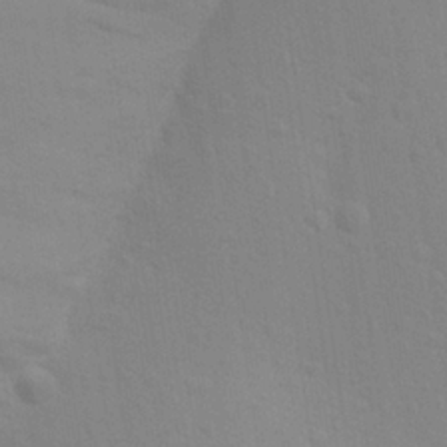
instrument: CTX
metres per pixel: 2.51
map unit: Aa
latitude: 25.8016
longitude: -145.8583
